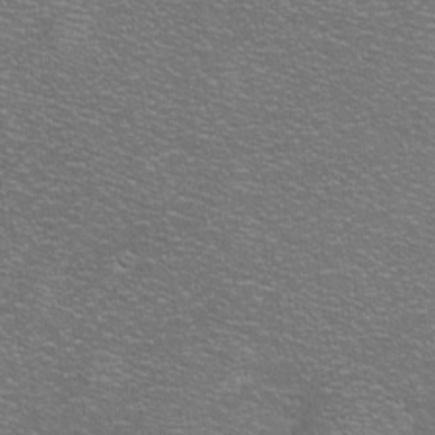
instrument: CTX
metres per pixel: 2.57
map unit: eHh
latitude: -8.6518
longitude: -70.3845
